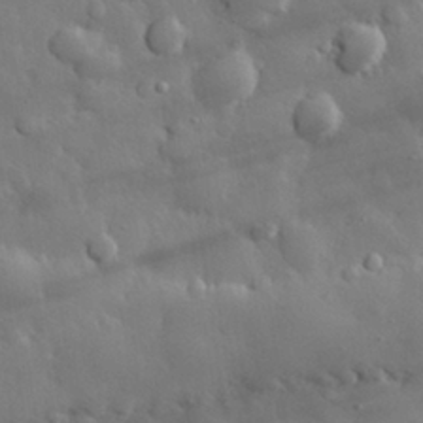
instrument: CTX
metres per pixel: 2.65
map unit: eHh
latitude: 29.0458
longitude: -78.6869
